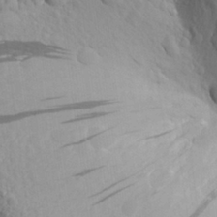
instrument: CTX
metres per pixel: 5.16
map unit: Aa
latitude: 27.2915
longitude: -143.1970
